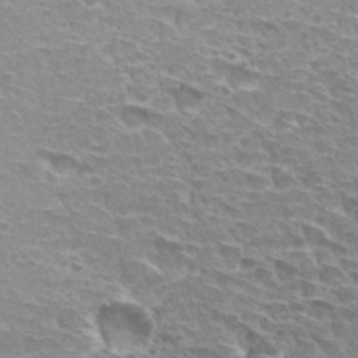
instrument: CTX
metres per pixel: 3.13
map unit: Hto
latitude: 30.1767
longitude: -42.4412
